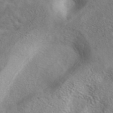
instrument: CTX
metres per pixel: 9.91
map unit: eAb
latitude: 41.0836
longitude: 104.9164
